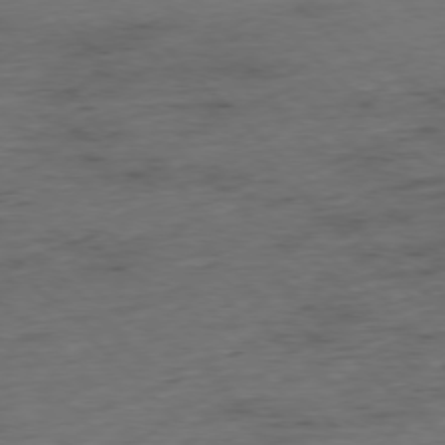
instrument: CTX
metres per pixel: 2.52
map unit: Hpe
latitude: -77.3132
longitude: -16.7246
